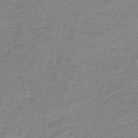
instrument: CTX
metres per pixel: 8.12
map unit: eAb
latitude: -35.7100
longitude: 52.4818
